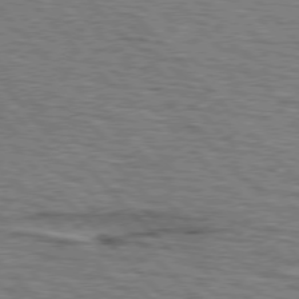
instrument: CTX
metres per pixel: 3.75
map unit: lApd
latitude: 76.6679
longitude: -72.4412
